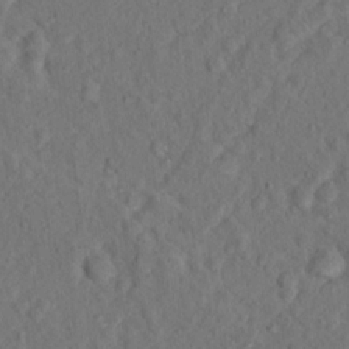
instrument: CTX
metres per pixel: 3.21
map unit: Hto
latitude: 15.7072
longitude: -31.0270
